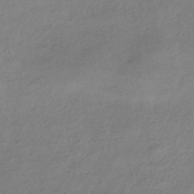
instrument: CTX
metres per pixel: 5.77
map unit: HNhu
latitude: -42.4440
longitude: 90.0661
